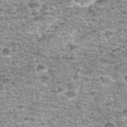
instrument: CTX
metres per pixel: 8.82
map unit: Nhu
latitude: 32.4601
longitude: -52.7435
